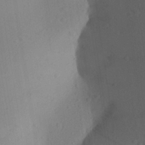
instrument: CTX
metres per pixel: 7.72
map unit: Aa
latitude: 26.4601
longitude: -147.2726
